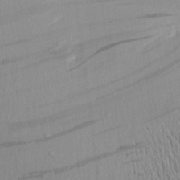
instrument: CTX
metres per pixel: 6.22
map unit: Aa
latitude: 20.4601
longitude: -145.8961
